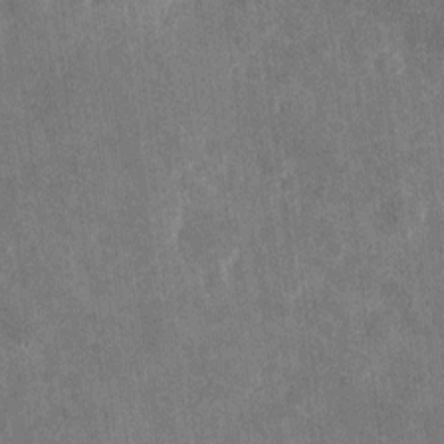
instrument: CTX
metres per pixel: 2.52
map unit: eHh
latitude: 4.8002
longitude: -71.9339
